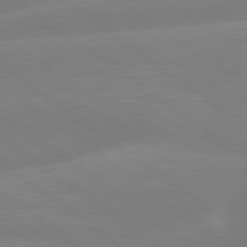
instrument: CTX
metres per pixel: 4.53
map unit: lApd
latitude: 79.4427
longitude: -148.7813
